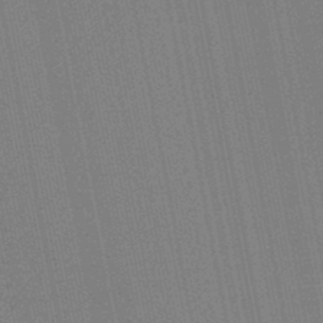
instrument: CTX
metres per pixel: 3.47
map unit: lHb
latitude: -46.9164
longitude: 77.8989
